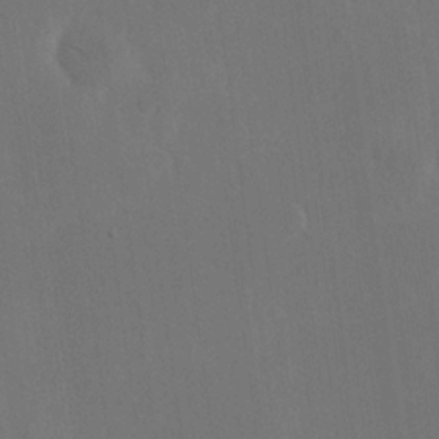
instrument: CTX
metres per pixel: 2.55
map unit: eHh
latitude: 19.4048
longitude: -67.6505
